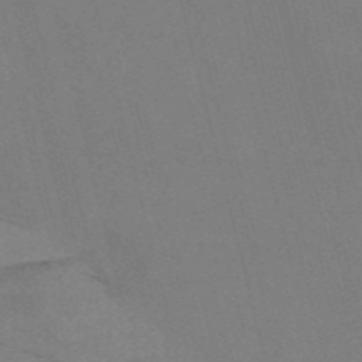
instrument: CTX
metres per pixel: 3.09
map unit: Nve
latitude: -58.4628
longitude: 61.6344
